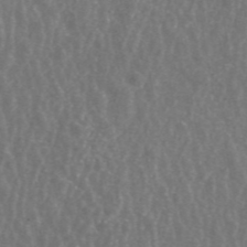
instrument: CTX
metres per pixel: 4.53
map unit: ANa
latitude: 44.6490
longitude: 23.8234
